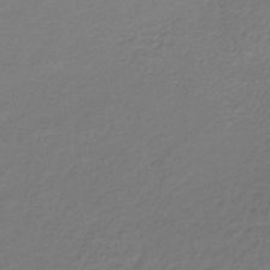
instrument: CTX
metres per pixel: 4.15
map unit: HNb
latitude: -34.5763
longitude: 52.2928
